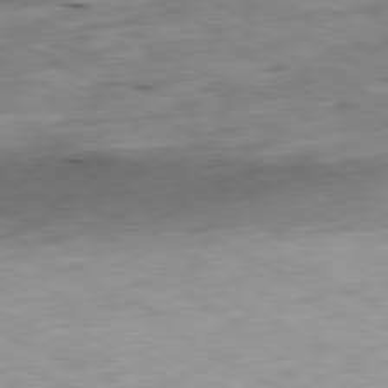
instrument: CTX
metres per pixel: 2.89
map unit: Ap
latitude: -80.6330
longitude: -81.2726
